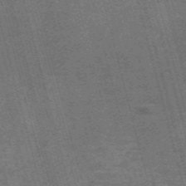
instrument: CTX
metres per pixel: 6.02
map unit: Nve
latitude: -59.4454
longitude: 63.6722
